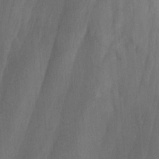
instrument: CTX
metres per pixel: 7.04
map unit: Ave
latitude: 0.2144
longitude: -112.8947
